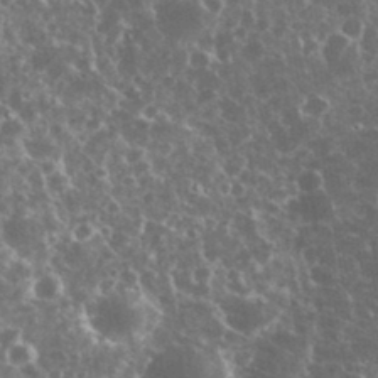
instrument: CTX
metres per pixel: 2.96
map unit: eHh
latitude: 34.2900
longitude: -60.4979
